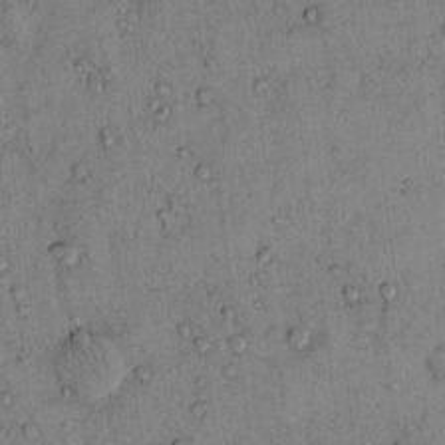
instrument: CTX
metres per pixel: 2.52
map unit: Hto
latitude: 12.6113
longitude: -59.0647
